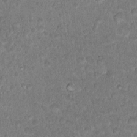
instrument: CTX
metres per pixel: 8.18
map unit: Hto
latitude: 17.1214
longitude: -34.7624
